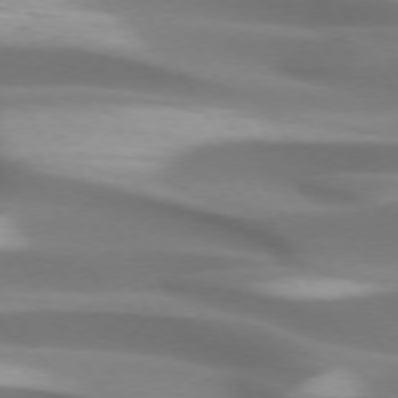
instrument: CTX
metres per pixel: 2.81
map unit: lApd
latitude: 73.5938
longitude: -52.9136
